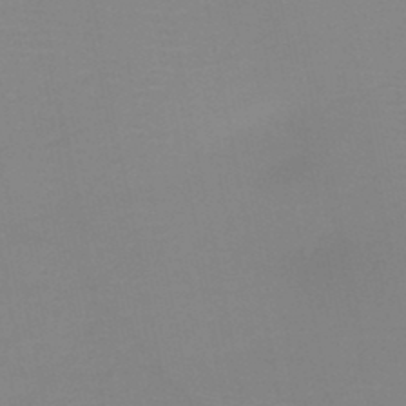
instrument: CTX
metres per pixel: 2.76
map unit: HNb
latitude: -45.7856
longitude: -44.1766
